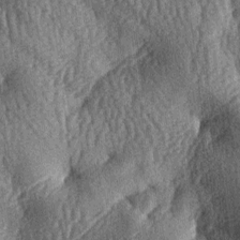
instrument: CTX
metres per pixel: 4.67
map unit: lAa
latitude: -7.4454
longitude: -127.6883
